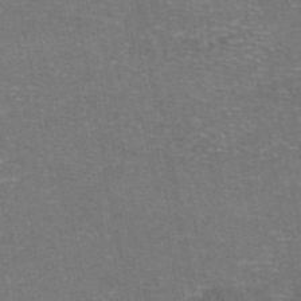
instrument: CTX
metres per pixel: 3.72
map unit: eAb
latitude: 47.3104
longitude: 105.3698
